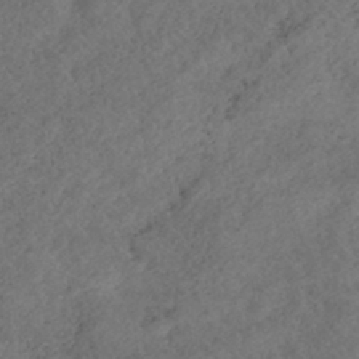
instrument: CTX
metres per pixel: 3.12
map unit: HNhu
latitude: -39.8989
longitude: 104.5762
